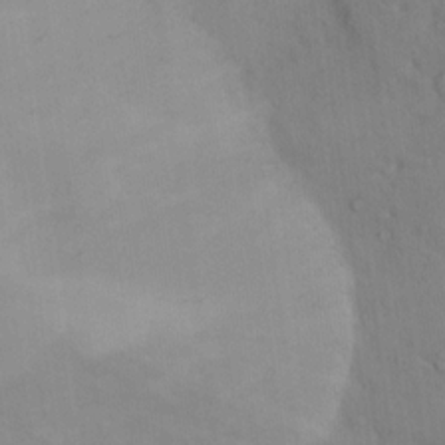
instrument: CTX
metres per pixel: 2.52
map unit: Ht
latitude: 13.5371
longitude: -41.5938
